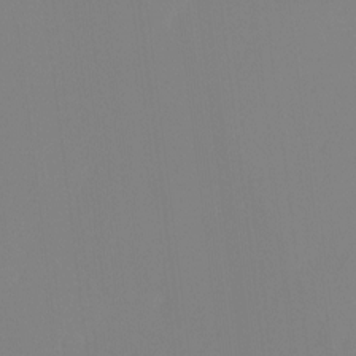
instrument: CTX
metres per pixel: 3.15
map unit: Ht
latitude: -14.1606
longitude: -51.7827
